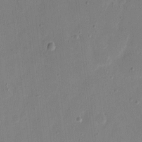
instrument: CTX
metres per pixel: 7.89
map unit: eHh
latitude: 9.2348
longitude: -68.0444
